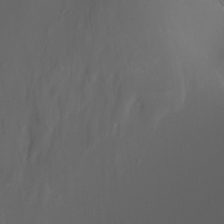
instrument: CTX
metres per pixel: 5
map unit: Nhu
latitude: -7.9556
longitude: -80.7624
